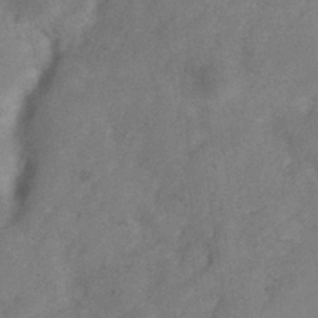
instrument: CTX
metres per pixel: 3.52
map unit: Hve
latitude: -34.0283
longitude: 90.0472
